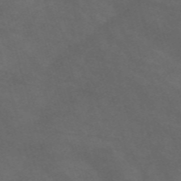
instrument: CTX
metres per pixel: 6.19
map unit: Nve
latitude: -58.8407
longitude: 59.1053
